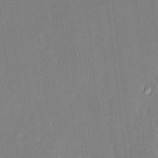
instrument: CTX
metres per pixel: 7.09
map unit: HNhu
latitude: 7.7261
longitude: 3.7099
